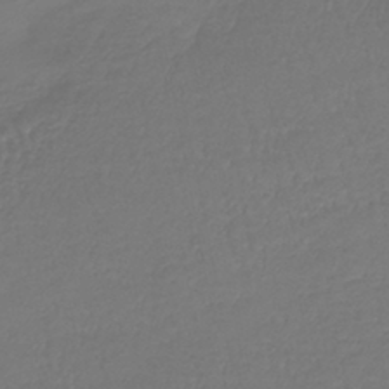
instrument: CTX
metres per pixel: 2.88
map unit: lHb
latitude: -41.6533
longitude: 65.7856
